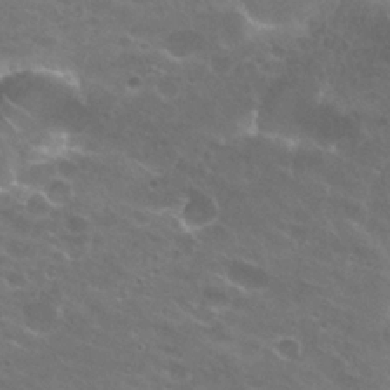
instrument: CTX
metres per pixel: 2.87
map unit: Hto
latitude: 24.9324
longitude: -37.3482
